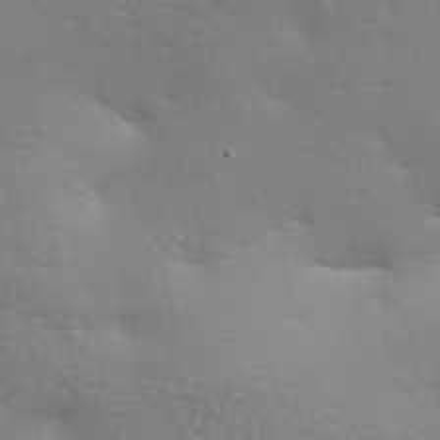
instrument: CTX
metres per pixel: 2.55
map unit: lAa
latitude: -8.1039
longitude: -125.2914
